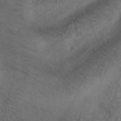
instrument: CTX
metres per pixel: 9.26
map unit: HNhu
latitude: -40.1228
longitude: 98.8975
